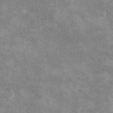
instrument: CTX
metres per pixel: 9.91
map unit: Hto
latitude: 10.0633
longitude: -36.2144
